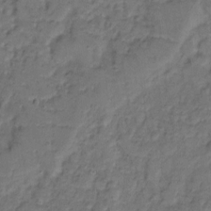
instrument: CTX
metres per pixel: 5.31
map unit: eHh
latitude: 8.7624
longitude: -62.3656
